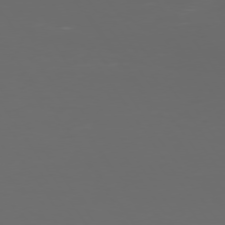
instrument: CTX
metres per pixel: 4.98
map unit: Hpe
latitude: 74.1011
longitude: -124.3467
